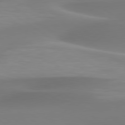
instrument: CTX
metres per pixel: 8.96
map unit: lApd
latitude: 79.6694
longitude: -92.4223
